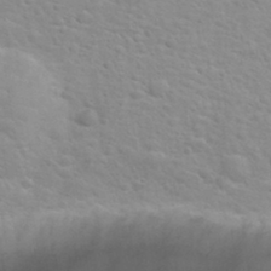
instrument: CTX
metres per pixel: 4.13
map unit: Hto
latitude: 32.7435
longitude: -51.0647
